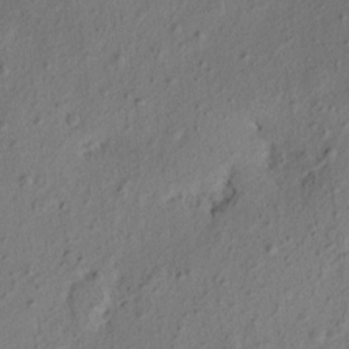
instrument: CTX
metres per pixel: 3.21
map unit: eHh
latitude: 2.9324
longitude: -78.4034
